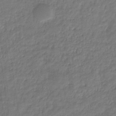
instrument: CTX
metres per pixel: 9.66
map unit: eHb
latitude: -30.8597
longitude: 72.0094
